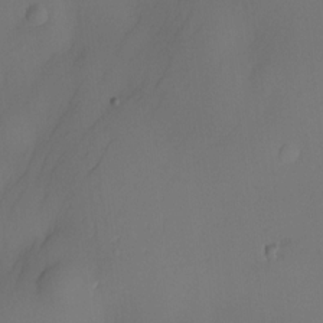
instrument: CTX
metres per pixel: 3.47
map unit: eHh
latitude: -22.3684
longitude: 15.6722
